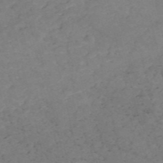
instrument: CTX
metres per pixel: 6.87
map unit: HNb
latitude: -54.4062
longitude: -47.5183
